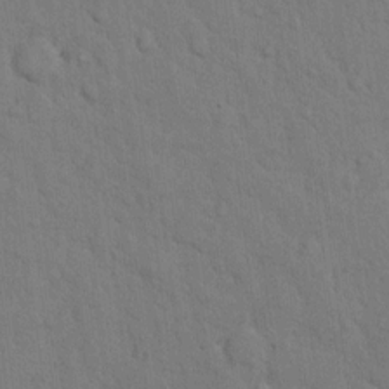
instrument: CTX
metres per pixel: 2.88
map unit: Hto
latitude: 9.7639
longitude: -61.3670
